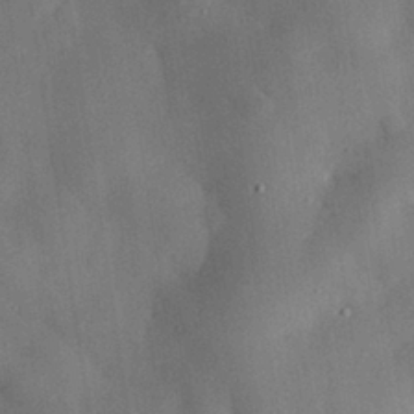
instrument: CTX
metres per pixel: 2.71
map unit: eHh
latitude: 29.9150
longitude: -81.5560
